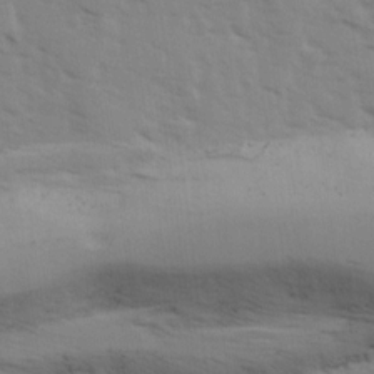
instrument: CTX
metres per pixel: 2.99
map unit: Ave
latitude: 13.9339
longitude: -103.1214
